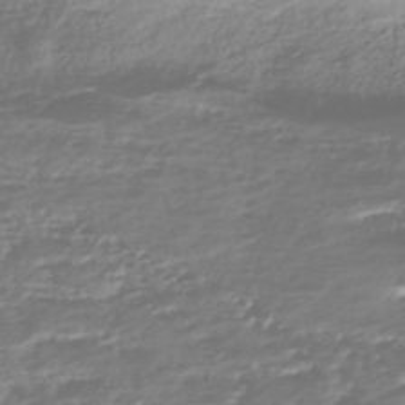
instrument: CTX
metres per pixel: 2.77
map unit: HNhu
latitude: -43.4454
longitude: 100.5006
